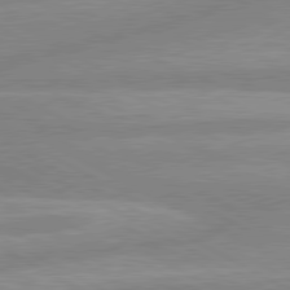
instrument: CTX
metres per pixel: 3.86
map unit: lApd
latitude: 80.4790
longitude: -168.9136
